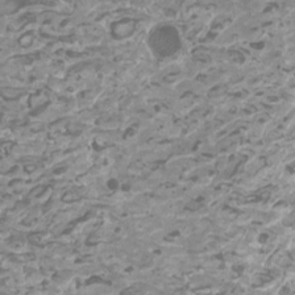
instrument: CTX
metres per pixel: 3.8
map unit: Htu
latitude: 1.9906
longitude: -20.5168
